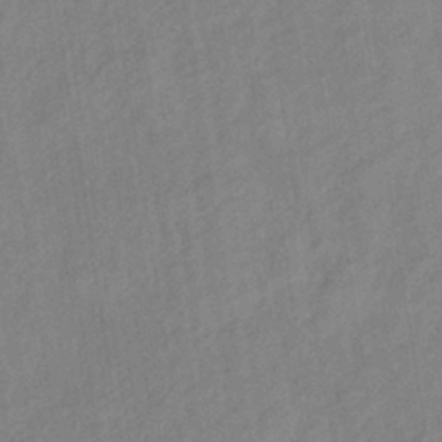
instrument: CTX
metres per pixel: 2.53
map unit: lHb
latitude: -36.8597
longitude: 72.2928
